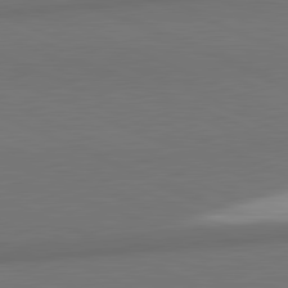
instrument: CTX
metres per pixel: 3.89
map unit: lApd
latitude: 81.6694
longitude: 163.7855
